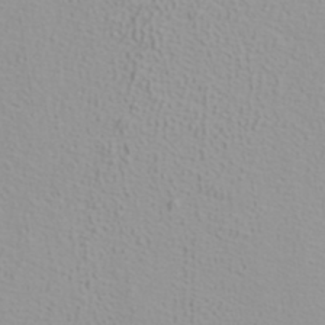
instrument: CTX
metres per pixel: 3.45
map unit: ANa
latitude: 37.0081
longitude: 14.0850
